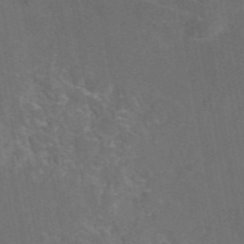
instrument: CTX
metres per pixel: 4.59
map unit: eAb
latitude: 46.4223
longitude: 115.2754
